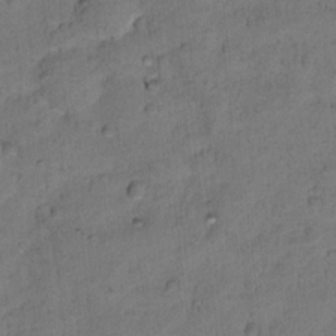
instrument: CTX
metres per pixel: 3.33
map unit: Ht
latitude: 10.6680
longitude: -33.4049
